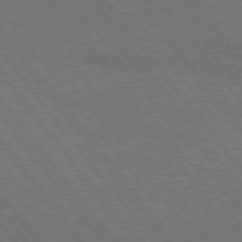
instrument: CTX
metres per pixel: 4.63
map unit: Hpe
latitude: 75.5938
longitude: -137.6694
